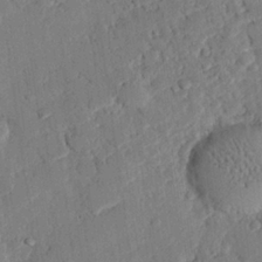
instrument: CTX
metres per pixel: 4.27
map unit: eHh
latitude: 25.8016
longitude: -81.2348
